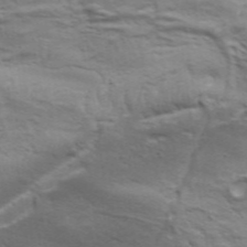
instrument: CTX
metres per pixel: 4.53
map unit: Aa
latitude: 34.2144
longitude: -136.0255
